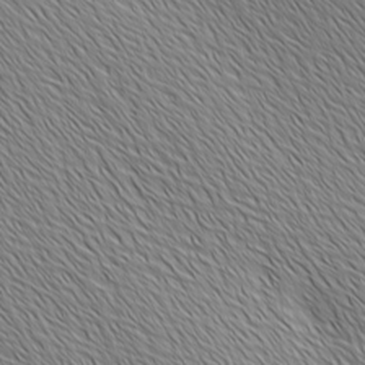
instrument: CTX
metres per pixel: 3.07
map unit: Ave
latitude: 2.1200
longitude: -114.7246
